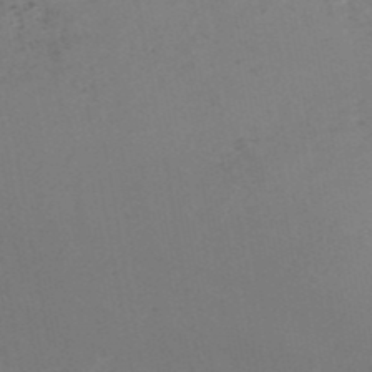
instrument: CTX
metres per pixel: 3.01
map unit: HNb
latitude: -50.7463
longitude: -52.2712
